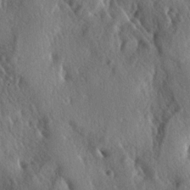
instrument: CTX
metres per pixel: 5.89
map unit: lAa
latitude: -5.1998
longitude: -125.1403
